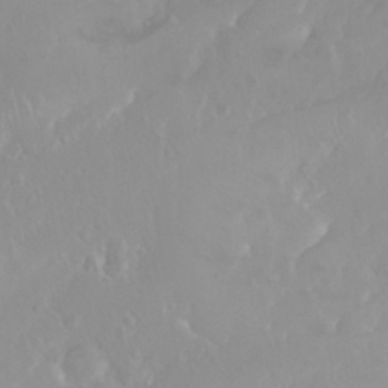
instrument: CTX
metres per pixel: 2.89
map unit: Nhu
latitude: 30.1767
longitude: -57.7827
